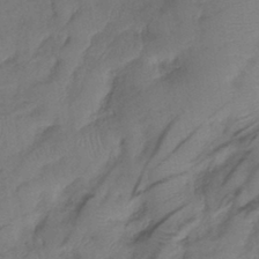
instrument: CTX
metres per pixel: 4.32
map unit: lHb
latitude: -41.0108
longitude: 78.0850
